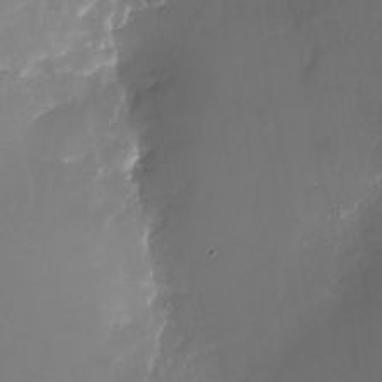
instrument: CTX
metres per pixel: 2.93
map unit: Nhu
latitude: -27.0486
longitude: -73.1404
